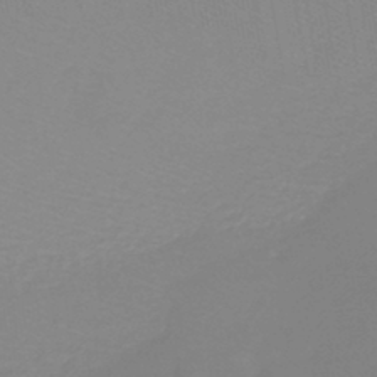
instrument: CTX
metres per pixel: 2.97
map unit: lHb
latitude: -44.3117
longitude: 53.4832
